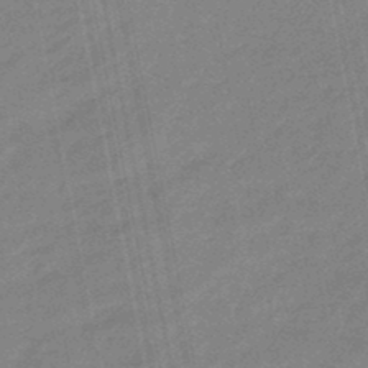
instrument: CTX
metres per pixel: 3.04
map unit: eHb
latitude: -48.1417
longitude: 86.1795
